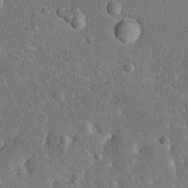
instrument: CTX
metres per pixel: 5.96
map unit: Hto
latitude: 12.1011
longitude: -36.4601
